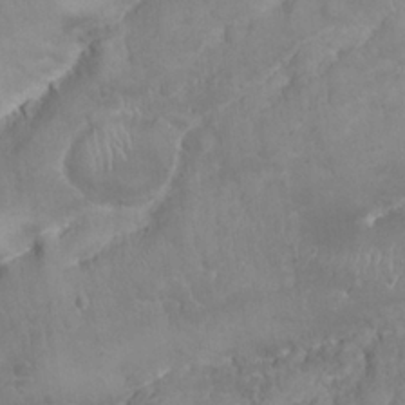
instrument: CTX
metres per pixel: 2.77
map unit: Nhu
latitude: 24.1011
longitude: -59.8205
